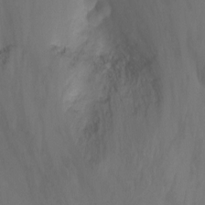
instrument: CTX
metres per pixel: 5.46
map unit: Ht
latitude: -1.8045
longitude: -27.3860
